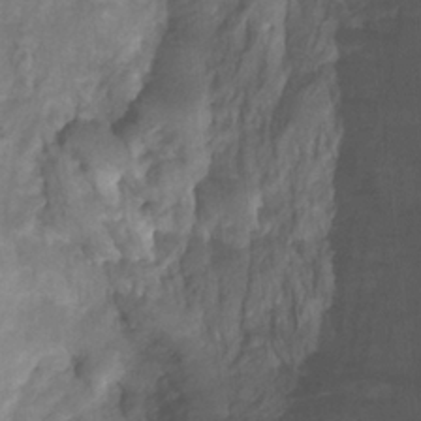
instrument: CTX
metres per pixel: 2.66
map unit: HNhu
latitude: -27.3698
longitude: 74.7464
